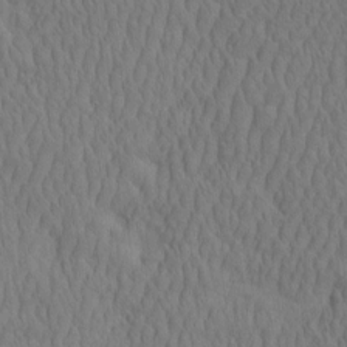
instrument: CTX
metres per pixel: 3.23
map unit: eHh
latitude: -2.5195
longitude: 15.5399
